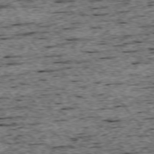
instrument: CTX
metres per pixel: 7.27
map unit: Ap
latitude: -74.7464
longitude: -87.5560
